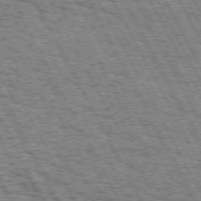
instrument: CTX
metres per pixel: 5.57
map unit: Hpe
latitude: 72.4601
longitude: -125.0458
